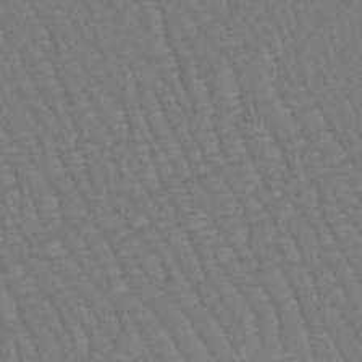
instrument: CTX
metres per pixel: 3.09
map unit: eHb
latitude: -46.2361
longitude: 80.7086
